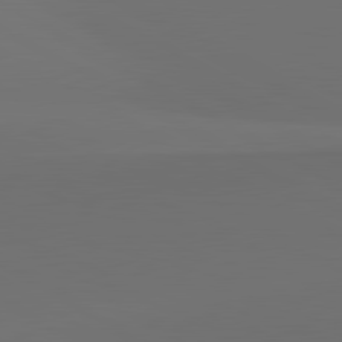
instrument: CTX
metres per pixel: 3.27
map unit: lApd
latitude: 81.5560
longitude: 152.8219
